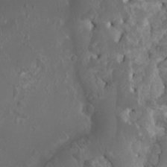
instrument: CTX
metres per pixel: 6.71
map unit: HNhu
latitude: 0.8002
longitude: 7.2943
